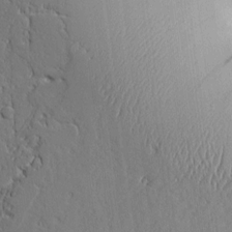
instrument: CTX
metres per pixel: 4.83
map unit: Aa
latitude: 9.9906
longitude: -129.9906
